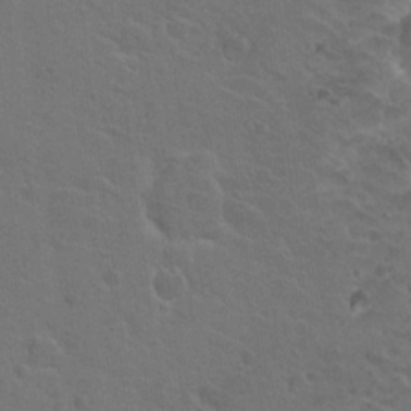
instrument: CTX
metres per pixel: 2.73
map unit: Hto
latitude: 19.8205
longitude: -33.0836
